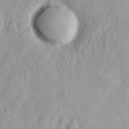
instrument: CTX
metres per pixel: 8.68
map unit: Nhu
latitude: 13.6883
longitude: -72.9325
